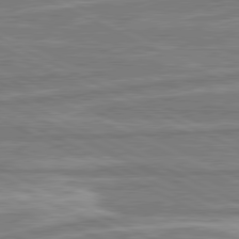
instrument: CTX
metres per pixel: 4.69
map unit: lApd
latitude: 80.7435
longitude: -175.2537
